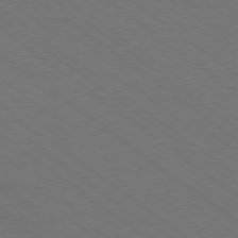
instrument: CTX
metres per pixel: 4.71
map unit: Ap
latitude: -79.0486
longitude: -64.1767
